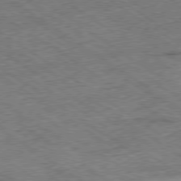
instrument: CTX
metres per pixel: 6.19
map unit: Ap
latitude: -79.7666
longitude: -51.9528
